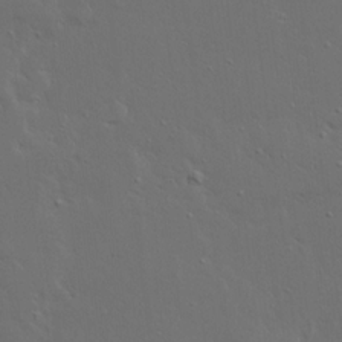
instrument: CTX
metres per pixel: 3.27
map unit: Ave
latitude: 15.6316
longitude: -139.3671
